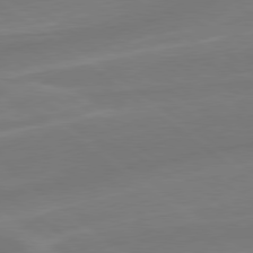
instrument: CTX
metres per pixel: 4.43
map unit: lApd
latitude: 79.0081
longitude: -141.7449
